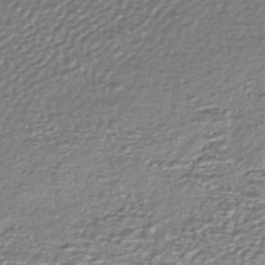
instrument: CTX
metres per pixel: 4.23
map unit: HNhu
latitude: -45.5777
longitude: 105.8044
